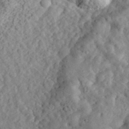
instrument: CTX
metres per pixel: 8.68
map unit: eHh
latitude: 35.8394
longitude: -79.1970
